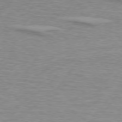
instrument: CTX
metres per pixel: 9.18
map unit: lApd
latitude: 75.2348
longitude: -79.2159
